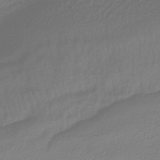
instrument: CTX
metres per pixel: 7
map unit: HNhu
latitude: -41.4643
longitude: 96.9731
